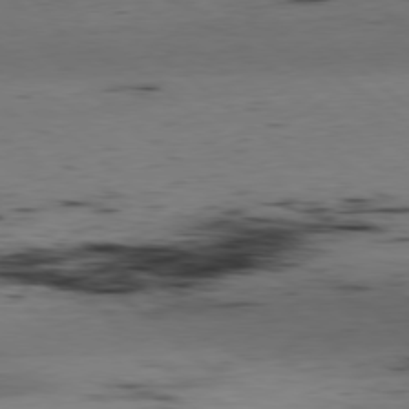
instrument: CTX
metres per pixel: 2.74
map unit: Hpe
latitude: -79.5588
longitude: 9.2943
